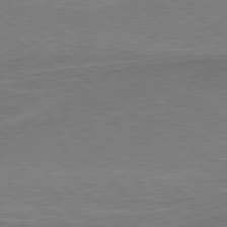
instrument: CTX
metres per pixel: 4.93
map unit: lApd
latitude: 78.8758
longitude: 179.3320
